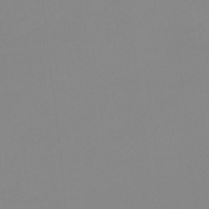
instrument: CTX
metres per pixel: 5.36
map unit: HNb
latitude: -34.3873
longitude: 57.9367
